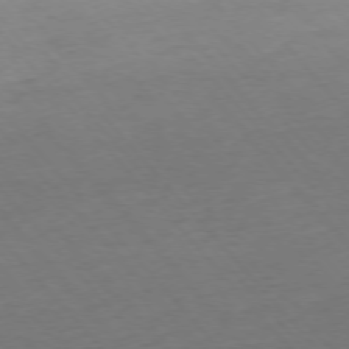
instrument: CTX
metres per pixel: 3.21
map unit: Ap
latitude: -76.0283
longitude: -80.9514
